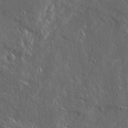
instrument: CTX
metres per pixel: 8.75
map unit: Ave
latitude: 14.7436
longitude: -138.4034
